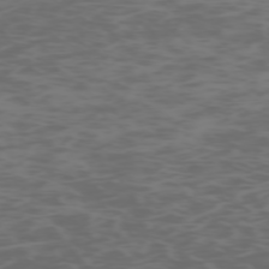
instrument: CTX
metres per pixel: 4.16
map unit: Hpe
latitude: -73.3320
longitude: 6.1983
